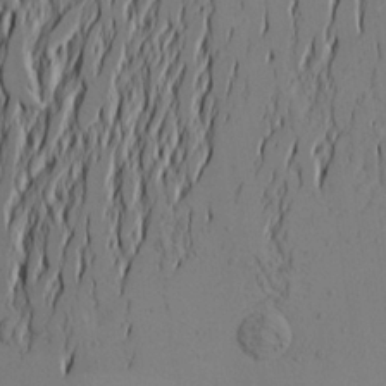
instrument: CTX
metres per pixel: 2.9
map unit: Aa
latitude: 24.7435
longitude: -144.9891
